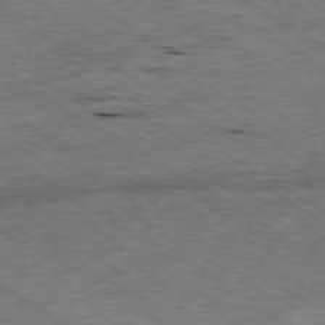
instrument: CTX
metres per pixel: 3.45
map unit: Ap
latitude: -79.7288
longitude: -79.8584
